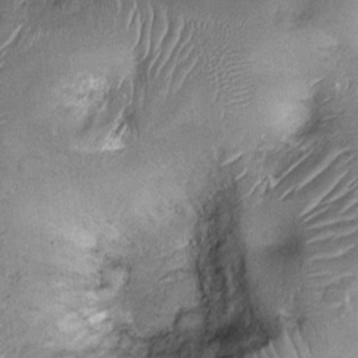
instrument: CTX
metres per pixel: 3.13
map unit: Nhu
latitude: -12.5952
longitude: -22.8947
